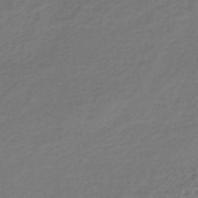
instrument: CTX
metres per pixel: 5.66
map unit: lHb
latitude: -39.6533
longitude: 72.5385
